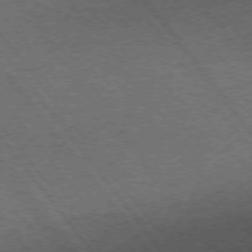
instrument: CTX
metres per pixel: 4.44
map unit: Ap
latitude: -75.8423
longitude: -62.7436
